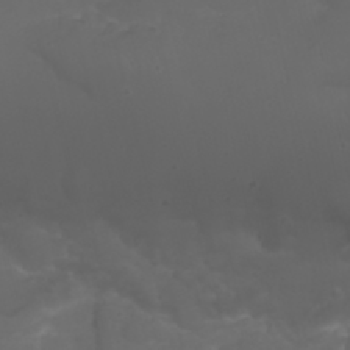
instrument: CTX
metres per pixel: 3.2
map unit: Nhu
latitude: 22.4412
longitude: -65.0458
